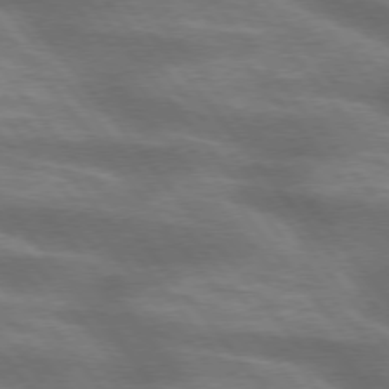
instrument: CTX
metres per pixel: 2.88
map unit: lApd
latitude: 75.3293
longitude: -57.9339
